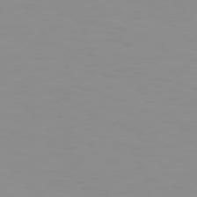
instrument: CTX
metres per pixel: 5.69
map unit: Hpe
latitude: 74.0822
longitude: -127.4804
